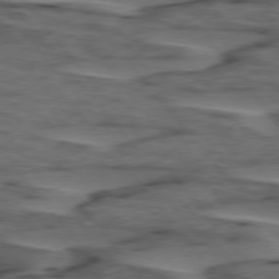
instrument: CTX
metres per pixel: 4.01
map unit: lApd
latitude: 75.8583
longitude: -70.5546
